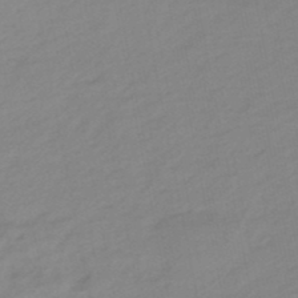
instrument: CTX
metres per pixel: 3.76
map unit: lHb
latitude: -48.2551
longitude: 76.9731
